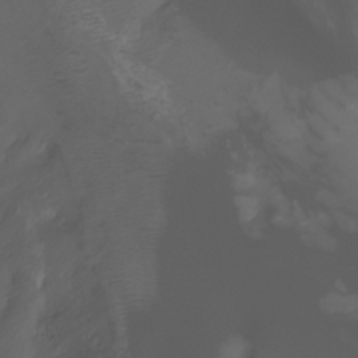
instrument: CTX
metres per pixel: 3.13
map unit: Htu
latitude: -6.8408
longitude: -67.3859
